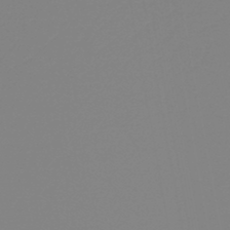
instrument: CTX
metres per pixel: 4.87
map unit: HNb
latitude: -45.8422
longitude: 55.0864
